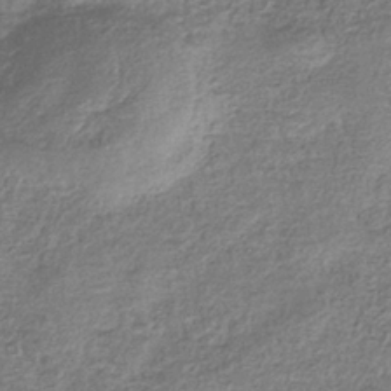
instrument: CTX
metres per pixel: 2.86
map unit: eHb
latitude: -36.9730
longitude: 80.5763
